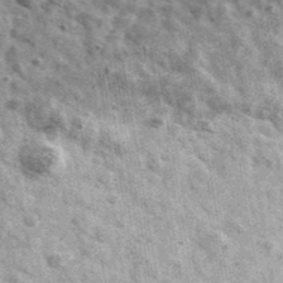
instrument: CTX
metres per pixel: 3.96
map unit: Ave
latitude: 40.8569
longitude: -106.4034
